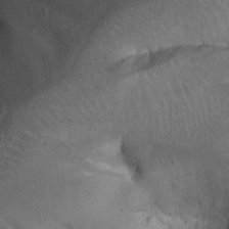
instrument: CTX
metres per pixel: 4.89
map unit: Nhu
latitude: 22.3845
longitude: -71.4804
